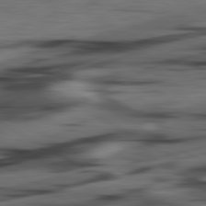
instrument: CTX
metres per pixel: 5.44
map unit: lApd
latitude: 80.8947
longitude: -84.1200
